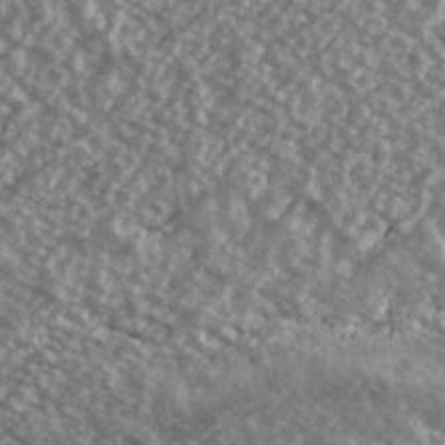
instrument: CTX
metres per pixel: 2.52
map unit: Ave
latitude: 39.5749
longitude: -111.6505
